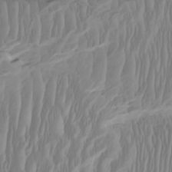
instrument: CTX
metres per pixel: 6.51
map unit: Htu
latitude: -7.1242
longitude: -70.0444
